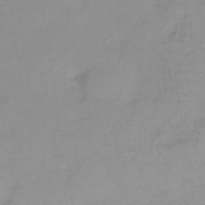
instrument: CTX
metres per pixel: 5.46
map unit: lHb
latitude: -34.7841
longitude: 70.5196
